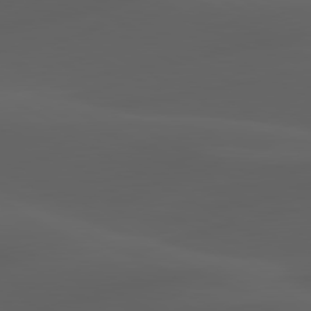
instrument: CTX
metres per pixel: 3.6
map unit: lApd
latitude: 80.3278
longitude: -89.1592
